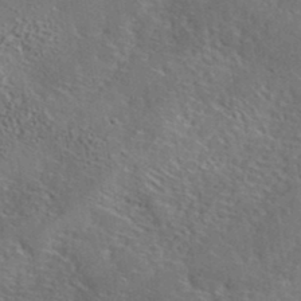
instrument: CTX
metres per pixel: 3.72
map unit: lHvf
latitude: 37.6127
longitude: -88.0822
